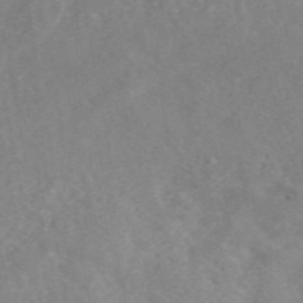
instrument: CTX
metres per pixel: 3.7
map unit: eAb
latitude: 49.2915
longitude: 118.9353
